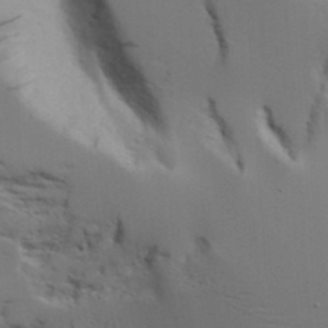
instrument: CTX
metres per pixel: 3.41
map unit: Aa
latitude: 19.7449
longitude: -125.9528
